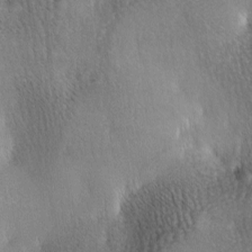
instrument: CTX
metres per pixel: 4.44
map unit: lAa
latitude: -4.1605
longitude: -121.2915
